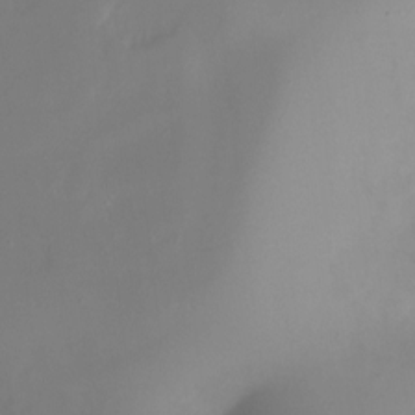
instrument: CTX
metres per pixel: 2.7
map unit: Ht
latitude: -10.1228
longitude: -29.5938
